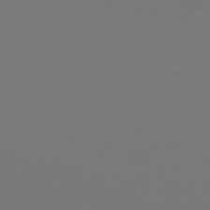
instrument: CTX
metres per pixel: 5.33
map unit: Hpe
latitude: 76.0633
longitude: -133.8583
